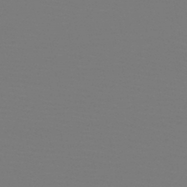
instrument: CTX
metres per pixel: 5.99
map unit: HNb
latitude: -46.7085
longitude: -44.3467
